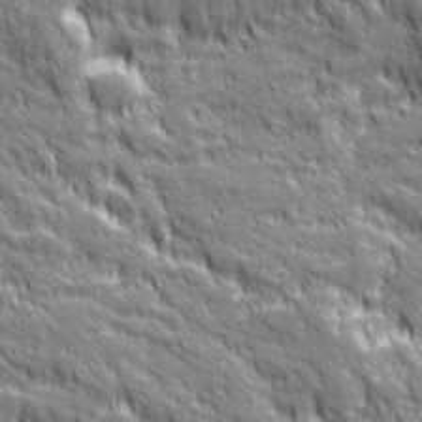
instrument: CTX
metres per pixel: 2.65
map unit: Ave
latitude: 19.9906
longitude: -134.6868
